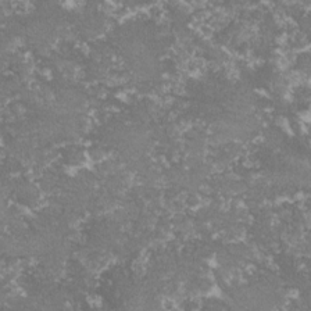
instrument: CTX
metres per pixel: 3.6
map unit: lHvf
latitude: -16.0472
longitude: -99.2914
